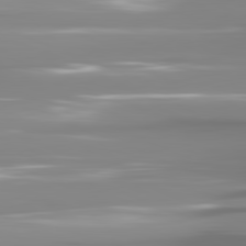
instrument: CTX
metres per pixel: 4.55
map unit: lApd
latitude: 81.6127
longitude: -138.9514
